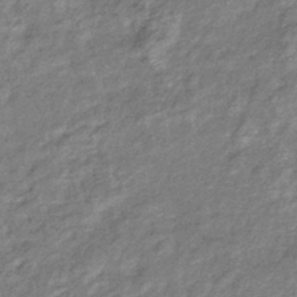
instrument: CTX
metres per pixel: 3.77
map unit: eHb
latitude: -39.8611
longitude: 81.3699
